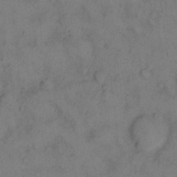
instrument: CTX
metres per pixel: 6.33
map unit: eHh
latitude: 12.6869
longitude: -63.1215
